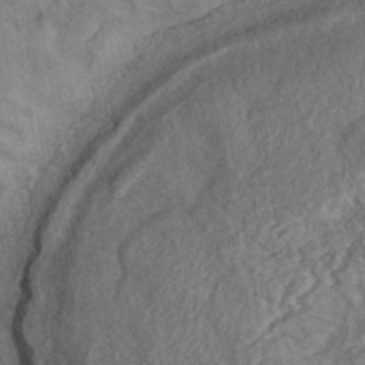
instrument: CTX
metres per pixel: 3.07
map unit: eHh
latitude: -41.0675
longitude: 120.8219
